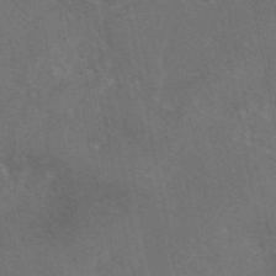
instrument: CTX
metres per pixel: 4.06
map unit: eAb
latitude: 46.3468
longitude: 113.9178
